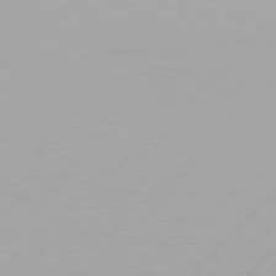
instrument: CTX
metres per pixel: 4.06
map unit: Hpe
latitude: 77.2726
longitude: -137.9339
